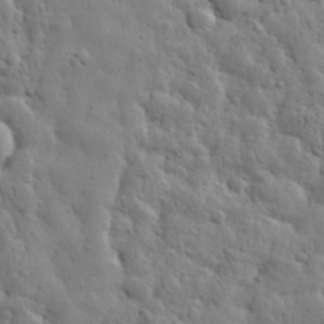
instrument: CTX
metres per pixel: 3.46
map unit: eHh
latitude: 31.3860
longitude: -73.5560
